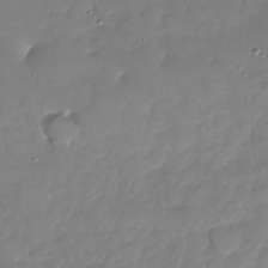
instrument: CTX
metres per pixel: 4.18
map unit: Nhu
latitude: -27.9178
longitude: -58.4790
